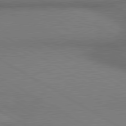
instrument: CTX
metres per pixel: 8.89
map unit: lApd
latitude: 80.5168
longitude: 136.4062
